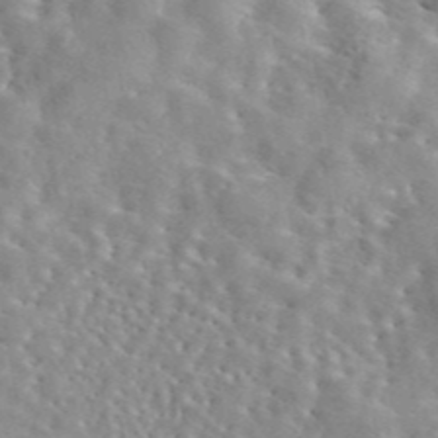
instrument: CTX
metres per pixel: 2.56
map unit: eAb
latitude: 44.2333
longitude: 112.6330
